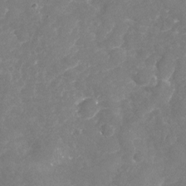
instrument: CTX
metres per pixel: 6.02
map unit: Nhu
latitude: -17.8990
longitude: -57.7449
